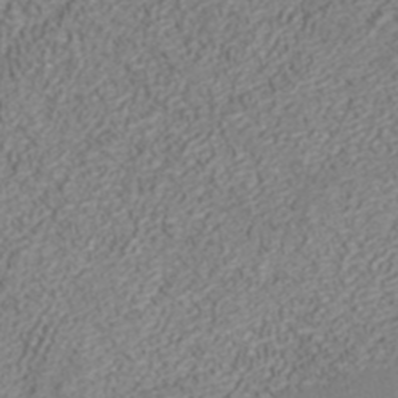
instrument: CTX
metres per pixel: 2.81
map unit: ANa
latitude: 40.7624
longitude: 23.4644
